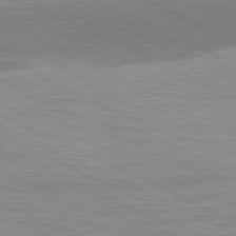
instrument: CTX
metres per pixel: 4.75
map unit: lApd
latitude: 81.4237
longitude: -169.7450
